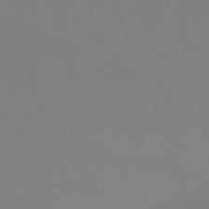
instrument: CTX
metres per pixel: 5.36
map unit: HNb
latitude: -51.5966
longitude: -42.3278
